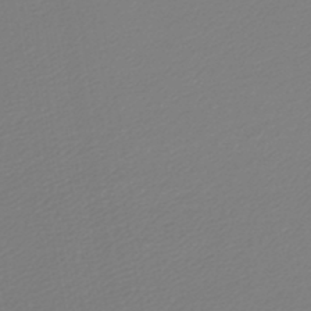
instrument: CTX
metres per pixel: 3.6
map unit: lHb
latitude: -45.5777
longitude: 60.1417
